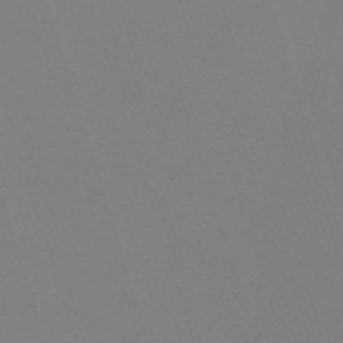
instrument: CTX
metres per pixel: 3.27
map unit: eHh
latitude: -63.0297
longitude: 50.8597
